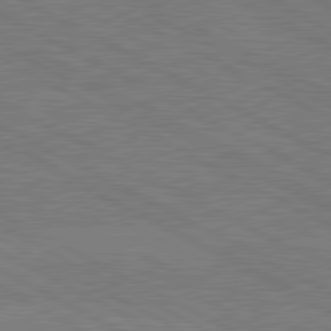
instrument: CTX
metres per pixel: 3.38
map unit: lApd
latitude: 80.7624
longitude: -127.3860
